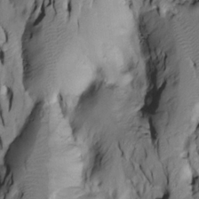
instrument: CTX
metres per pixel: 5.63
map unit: Htu
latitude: -3.9556
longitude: 150.1983
